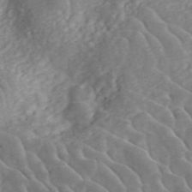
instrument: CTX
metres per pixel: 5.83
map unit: ANa
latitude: 46.2523
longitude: 22.1795
